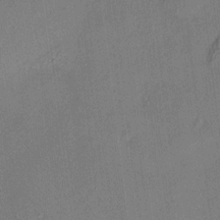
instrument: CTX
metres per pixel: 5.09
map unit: HNhu
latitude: 12.0444
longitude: 9.5210
